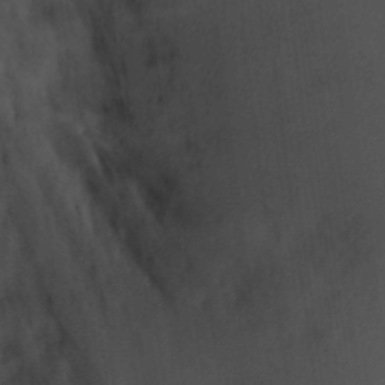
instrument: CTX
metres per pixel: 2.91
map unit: eHh
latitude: 4.9136
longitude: -74.0633
